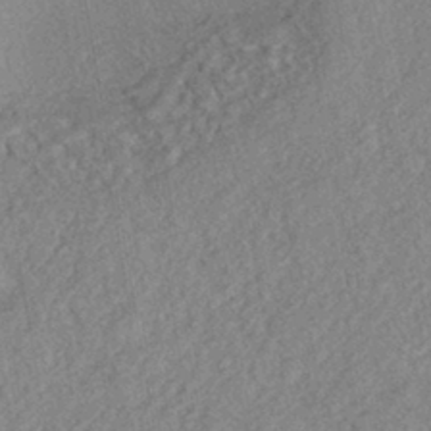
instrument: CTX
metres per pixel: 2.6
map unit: eHh
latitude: -42.6140
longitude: 118.0661
